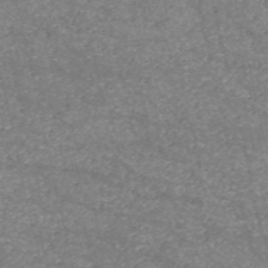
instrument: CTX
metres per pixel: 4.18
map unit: HNb
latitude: -54.1606
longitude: -38.5546
